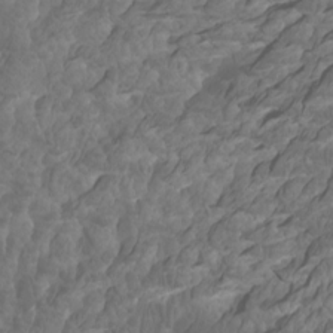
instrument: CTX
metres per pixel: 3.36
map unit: Htu
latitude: -5.5399
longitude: -73.6316
